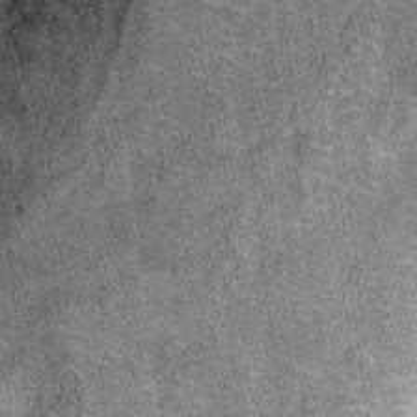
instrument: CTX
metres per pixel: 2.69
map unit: Ht
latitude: 8.4790
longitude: -37.8394
